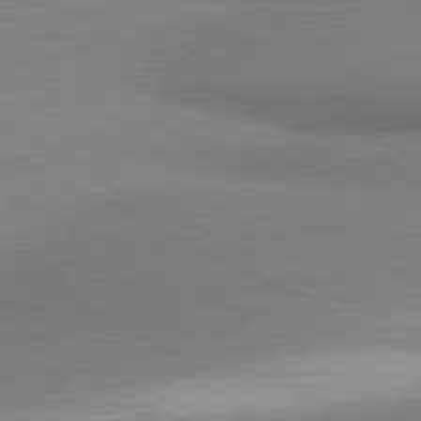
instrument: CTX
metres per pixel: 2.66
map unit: lApd
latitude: 80.8380
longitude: 164.8030
